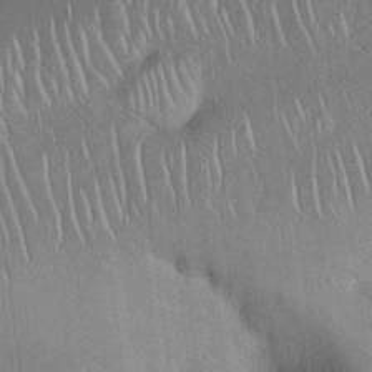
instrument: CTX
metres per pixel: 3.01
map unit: Hto
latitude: 19.3481
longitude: -52.4223
